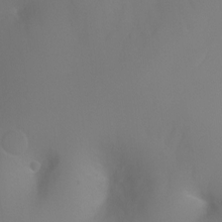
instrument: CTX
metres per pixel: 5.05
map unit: Ht
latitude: -5.5777
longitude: -27.2348
